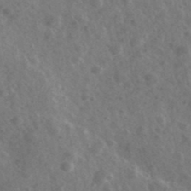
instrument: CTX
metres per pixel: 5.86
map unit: Ave
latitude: 38.2711
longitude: -107.2537
